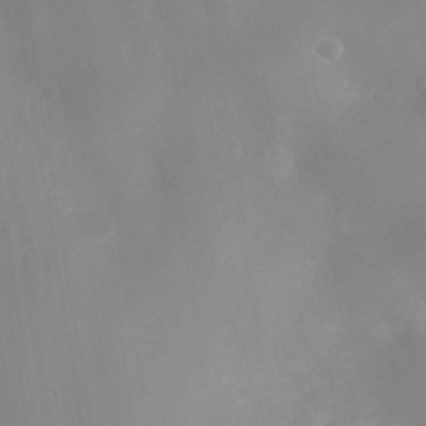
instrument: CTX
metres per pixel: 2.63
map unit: Nhe
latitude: -36.0850
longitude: -130.5546
